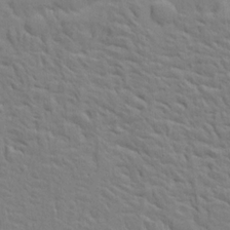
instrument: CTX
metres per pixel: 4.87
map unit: Ave
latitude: 16.9514
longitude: -141.2914
